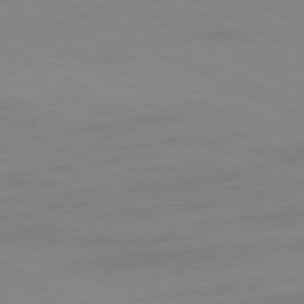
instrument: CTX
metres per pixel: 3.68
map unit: Ap
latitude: -77.6722
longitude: -74.5357
